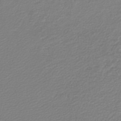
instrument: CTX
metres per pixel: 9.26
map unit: lHb
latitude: -46.6707
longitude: 59.9556
